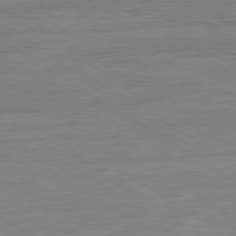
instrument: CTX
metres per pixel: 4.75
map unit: Ap
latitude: -80.9920
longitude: -79.8584
